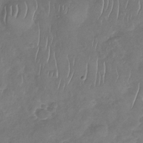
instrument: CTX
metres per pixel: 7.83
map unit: Nhu
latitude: -30.2550
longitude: -59.8583
